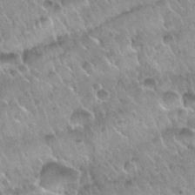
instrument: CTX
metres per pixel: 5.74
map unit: Nhu
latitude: 30.2712
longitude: -54.5923
